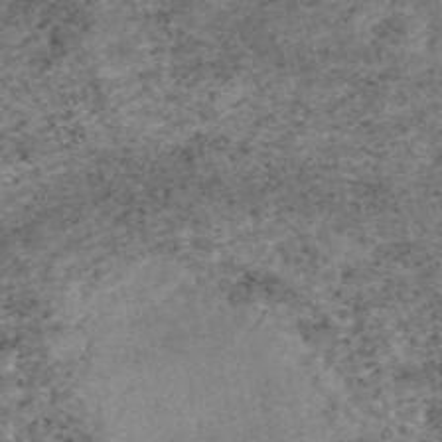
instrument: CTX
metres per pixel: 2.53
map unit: eAb
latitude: 48.5357
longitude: 121.7099
